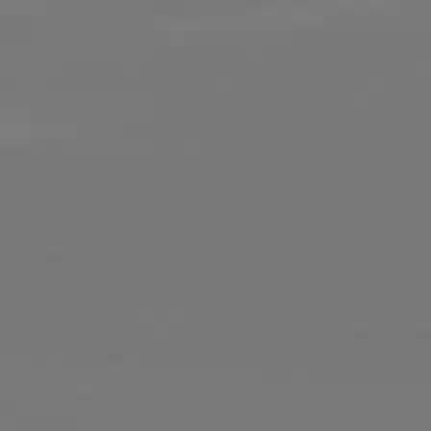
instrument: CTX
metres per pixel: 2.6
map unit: lApd
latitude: 82.0444
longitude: 145.2187
